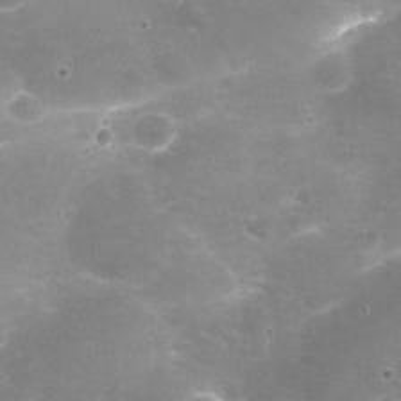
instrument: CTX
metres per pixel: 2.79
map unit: Nhu
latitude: 25.5749
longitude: -54.7624
